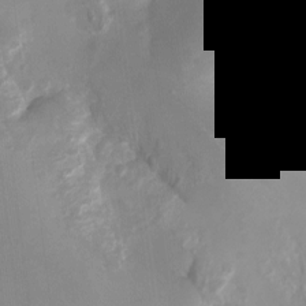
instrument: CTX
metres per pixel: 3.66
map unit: Ht
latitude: -5.9178
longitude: -30.1578
